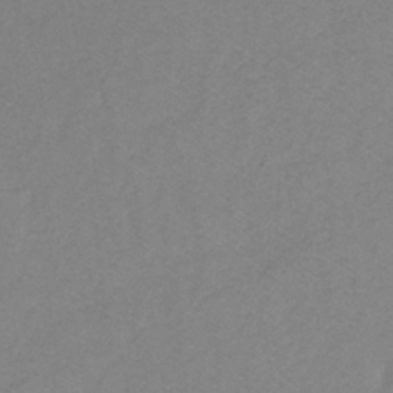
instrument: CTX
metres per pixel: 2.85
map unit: lHb
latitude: -35.5210
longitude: 71.4455
